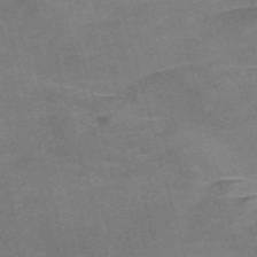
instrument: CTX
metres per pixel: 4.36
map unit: Nve
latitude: -59.1998
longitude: 64.9731
